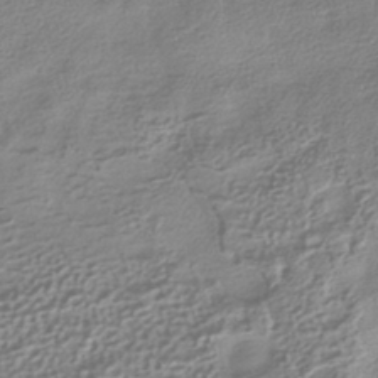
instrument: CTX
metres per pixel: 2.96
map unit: HNhu
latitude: -41.6722
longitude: 99.5966
